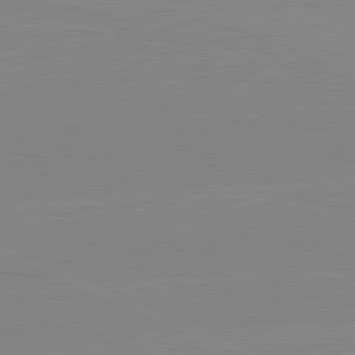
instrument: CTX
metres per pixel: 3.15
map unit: lApd
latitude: 81.7072
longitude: -156.5545
